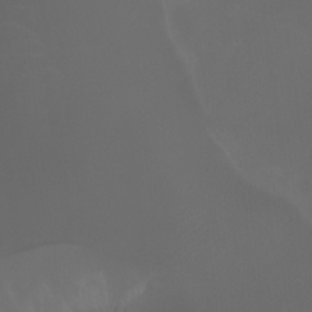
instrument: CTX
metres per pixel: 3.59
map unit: Aa
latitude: -6.9919
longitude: -73.0270
